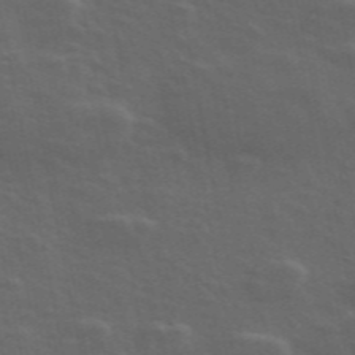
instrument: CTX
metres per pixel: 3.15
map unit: ANa
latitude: 49.1592
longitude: -79.8773
